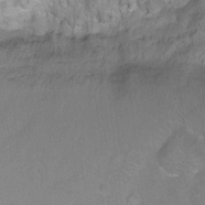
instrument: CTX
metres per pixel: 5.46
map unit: Ht
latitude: -9.3132
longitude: -36.5357
